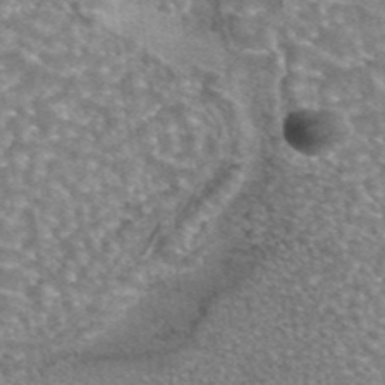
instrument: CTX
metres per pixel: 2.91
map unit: eAb
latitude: 45.0647
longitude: 105.0864
